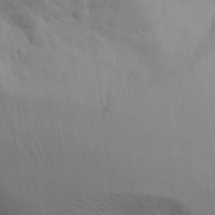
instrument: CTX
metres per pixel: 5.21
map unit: Aa
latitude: 10.1011
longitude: -126.5924
